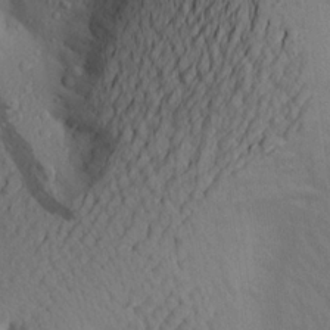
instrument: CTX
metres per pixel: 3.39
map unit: Aa
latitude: 22.5357
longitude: -145.4993
